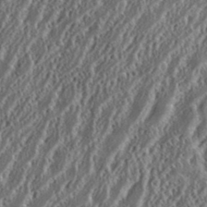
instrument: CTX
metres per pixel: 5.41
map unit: eHh
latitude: 34.6490
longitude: -132.0822
